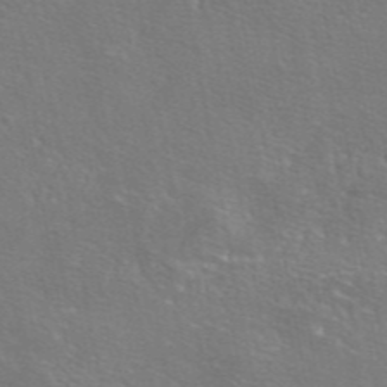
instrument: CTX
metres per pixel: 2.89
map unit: eAb
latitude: 46.4412
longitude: 106.1606
